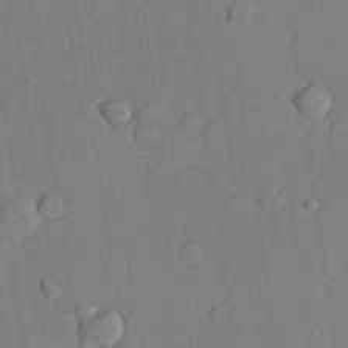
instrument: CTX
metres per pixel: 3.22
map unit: lHvf
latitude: 21.5182
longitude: 144.4062
